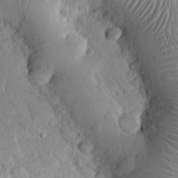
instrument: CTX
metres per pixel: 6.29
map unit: eHh
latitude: 24.4223
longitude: -66.6490
